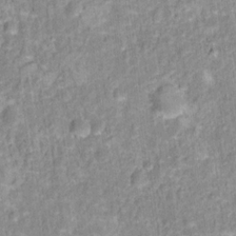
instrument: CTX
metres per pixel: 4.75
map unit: Hto
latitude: 16.3278
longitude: -36.7624
